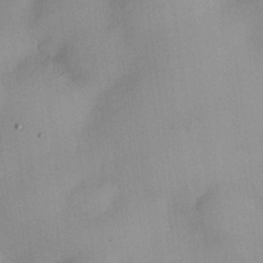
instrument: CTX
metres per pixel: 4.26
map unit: Nhu
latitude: 26.2145
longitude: -69.0081
